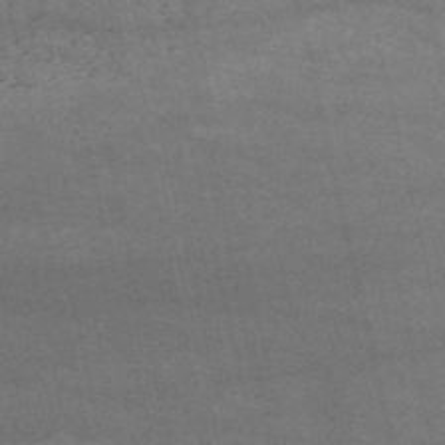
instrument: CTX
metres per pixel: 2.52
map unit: HNb
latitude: -53.3698
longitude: -38.4790
